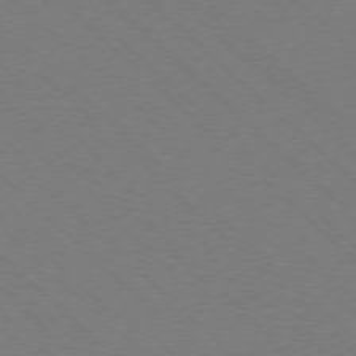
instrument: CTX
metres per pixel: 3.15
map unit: Ap
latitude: -77.4076
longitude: -65.7261
